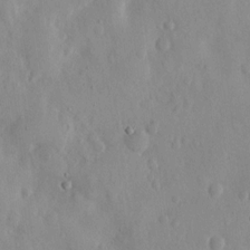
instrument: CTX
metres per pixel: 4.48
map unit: eHh
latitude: 12.4034
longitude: -69.5749
